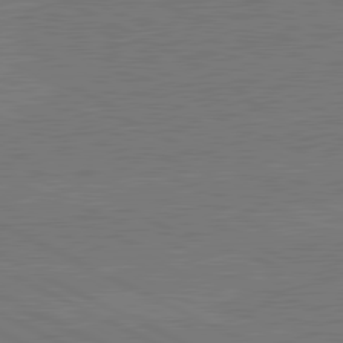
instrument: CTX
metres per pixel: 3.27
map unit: lApd
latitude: 81.1592
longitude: -127.7828
